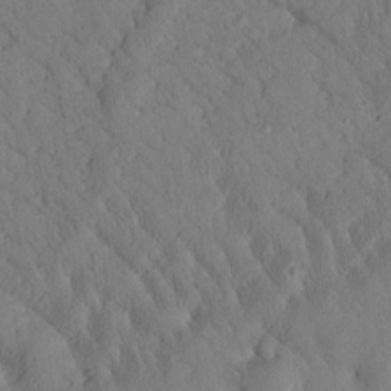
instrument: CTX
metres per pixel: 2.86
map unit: Htu
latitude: 0.4790
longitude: 176.0094
